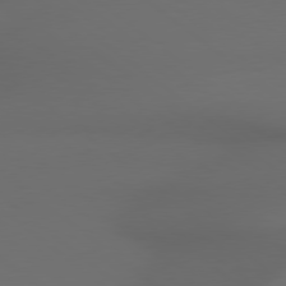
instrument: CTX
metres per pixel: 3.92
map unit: Hpe
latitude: 78.5546
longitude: -173.2348
